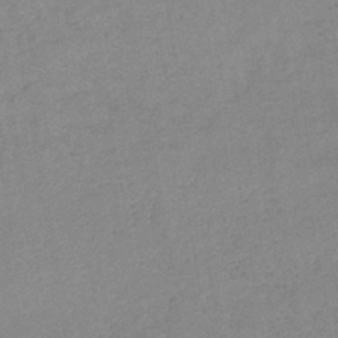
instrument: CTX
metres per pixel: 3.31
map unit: eHb
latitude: -40.4440
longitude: 79.5777
